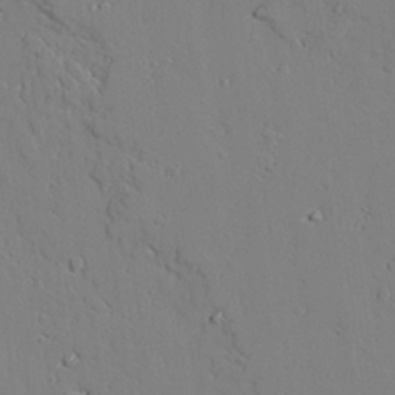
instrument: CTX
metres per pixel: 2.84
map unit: lAvf
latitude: 25.3670
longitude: -110.5168
